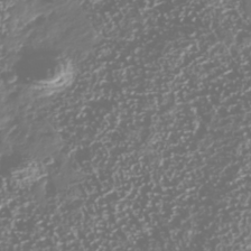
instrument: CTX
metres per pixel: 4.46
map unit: Nhu
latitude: -40.4062
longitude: -82.8946
